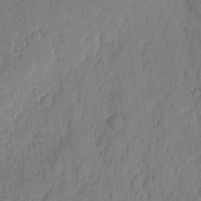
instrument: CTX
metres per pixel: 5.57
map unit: eHh
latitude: 4.7435
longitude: -76.4412
